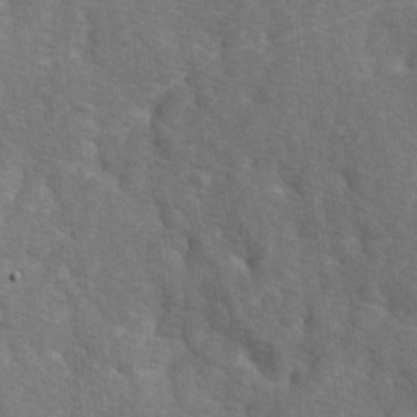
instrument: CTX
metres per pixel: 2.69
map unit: Ave
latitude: 0.7246
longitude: -112.0822
